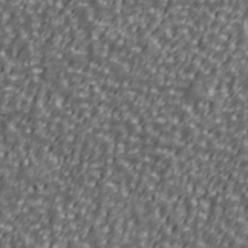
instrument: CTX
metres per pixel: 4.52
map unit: Ave
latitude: 40.9135
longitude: -112.7813
